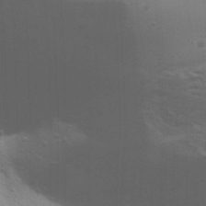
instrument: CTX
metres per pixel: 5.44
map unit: Aa
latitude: 31.8962
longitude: -133.6694
